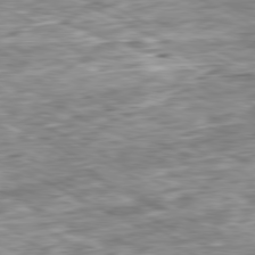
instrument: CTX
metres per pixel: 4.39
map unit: Ap
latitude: -80.7841
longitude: -87.3104
